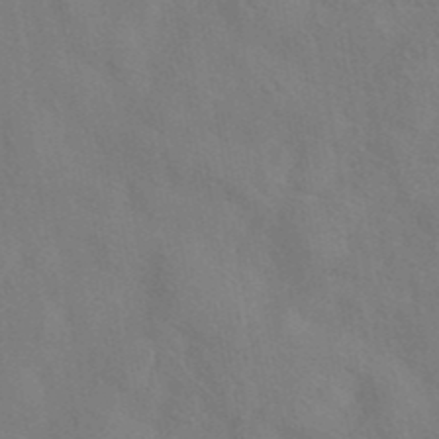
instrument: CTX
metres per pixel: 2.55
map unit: ANa
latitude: 40.5356
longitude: 29.2943
